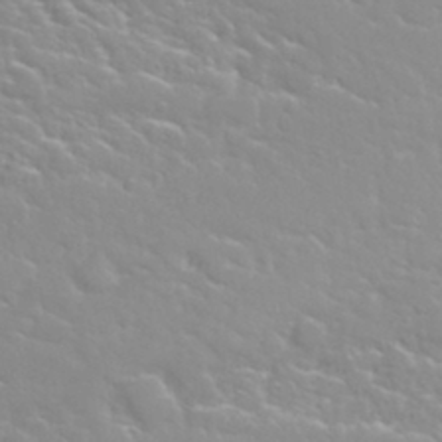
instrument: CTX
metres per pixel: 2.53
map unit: Nhu
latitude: 31.5183
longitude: -50.8947
